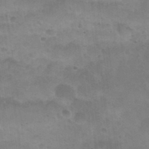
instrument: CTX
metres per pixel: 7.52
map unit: Nhu
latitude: 27.3293
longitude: -54.5546
